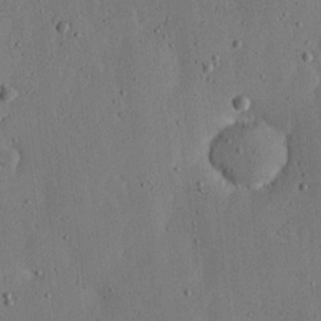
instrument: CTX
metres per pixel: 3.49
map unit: lHvf
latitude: 19.7071
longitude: -115.1025
